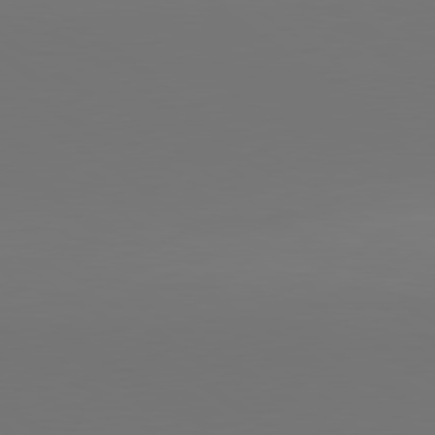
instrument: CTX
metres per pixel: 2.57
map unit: lApd
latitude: 79.8773
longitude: 158.2739
